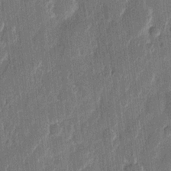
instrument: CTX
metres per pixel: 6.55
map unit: eHh
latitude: 11.7828
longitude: -70.7813
